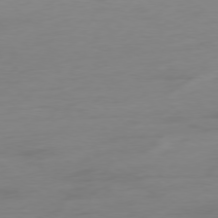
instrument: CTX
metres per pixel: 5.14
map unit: Ap
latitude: -78.4251
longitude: -59.9150
